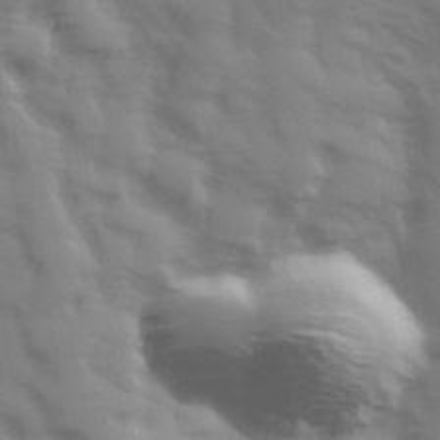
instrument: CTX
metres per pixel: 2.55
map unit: Hve
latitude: 32.7057
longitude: 150.2739
